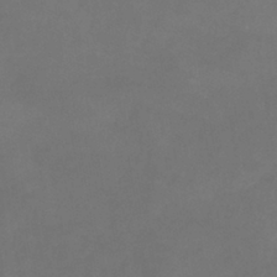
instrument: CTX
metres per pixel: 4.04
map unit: eHb
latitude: -39.3888
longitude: 75.8801
